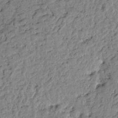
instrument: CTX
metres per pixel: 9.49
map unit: Htu
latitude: -1.3510
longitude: -179.1403
